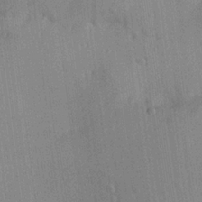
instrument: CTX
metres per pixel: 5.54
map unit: Aa
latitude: 21.6127
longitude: -139.4048
